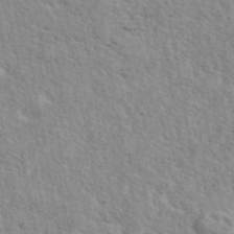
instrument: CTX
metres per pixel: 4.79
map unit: eAb
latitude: 44.2711
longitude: 113.5210
